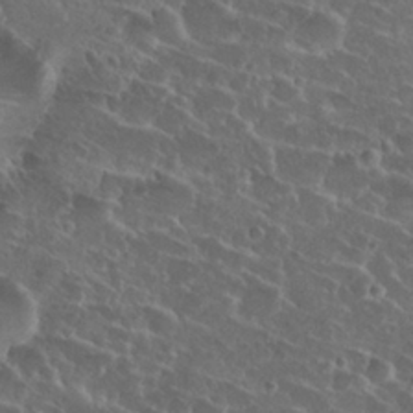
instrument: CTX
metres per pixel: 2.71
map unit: Hto
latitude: 27.0081
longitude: -50.6868
